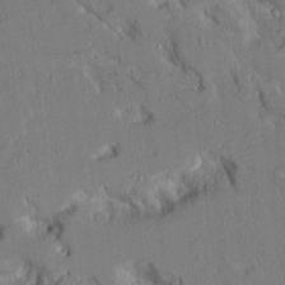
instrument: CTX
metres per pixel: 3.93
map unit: Aa
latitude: 11.9906
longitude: -125.7071
